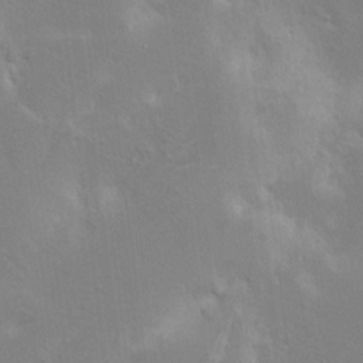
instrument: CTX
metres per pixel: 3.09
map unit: HNhu
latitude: 7.9339
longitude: -3.9717
